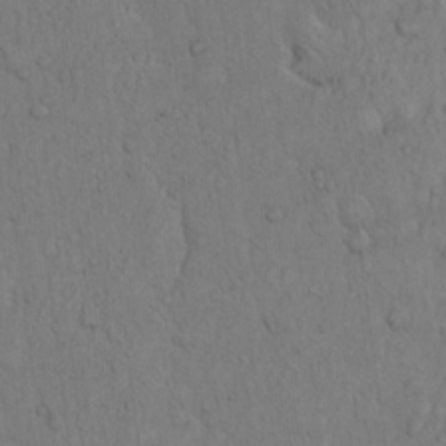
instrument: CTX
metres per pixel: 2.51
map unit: Hto
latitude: 11.8395
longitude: -57.6693
